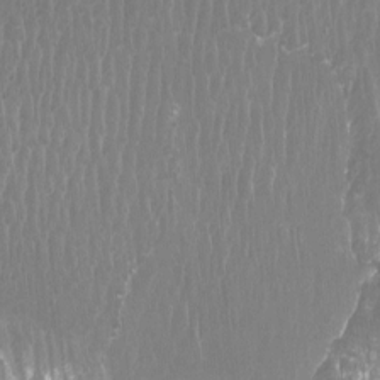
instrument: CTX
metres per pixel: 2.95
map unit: Htu
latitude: -8.4251
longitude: -75.5371
